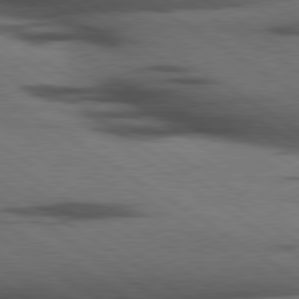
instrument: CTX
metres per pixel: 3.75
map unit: lApd
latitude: 79.7639
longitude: 168.5195
